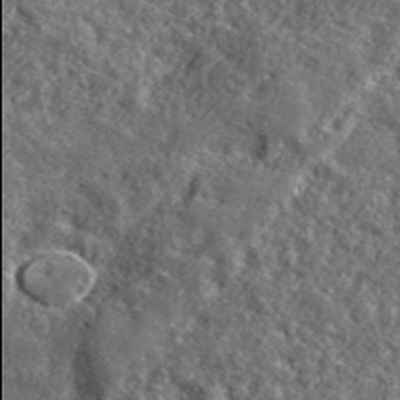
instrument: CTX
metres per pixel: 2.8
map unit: lHvf
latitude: 40.8569
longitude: -89.9906
